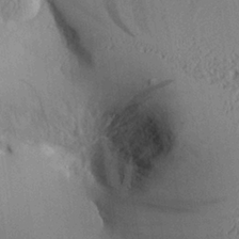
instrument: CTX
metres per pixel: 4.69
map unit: Aa
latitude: 25.1214
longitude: -134.6868
